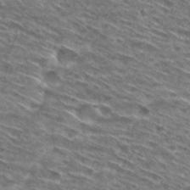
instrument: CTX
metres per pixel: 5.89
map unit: Hto
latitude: 29.4993
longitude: -46.2334
